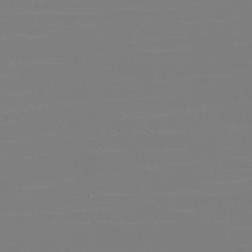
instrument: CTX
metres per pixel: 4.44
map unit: eHh
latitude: -5.8611
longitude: -84.2901
